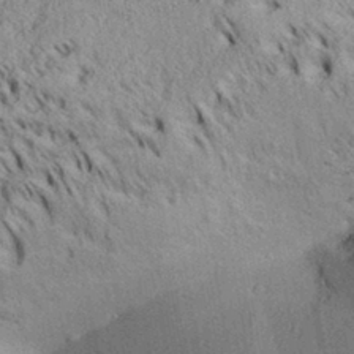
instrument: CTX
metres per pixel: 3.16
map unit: Aa
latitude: 31.1215
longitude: -136.5168
